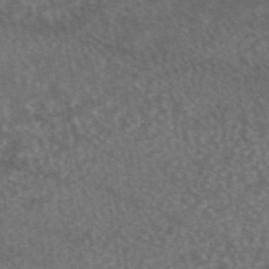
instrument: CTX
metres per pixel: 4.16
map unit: eAb
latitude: 44.8947
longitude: 115.9556
